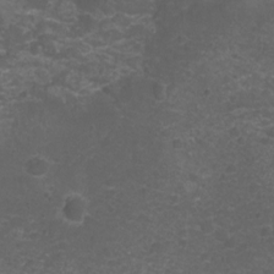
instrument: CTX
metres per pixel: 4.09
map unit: Nhu
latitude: 4.6679
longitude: -17.6883
